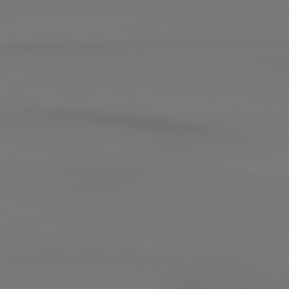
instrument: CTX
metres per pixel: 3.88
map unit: Hpe
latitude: 78.8191
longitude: -136.3279
